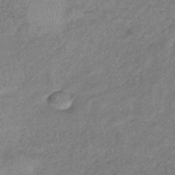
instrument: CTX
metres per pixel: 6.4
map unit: eHb
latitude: -39.1053
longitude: 78.0661
